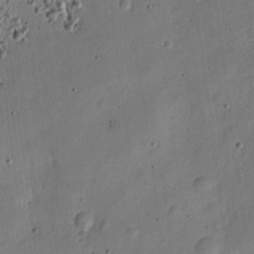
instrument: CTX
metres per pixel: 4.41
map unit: Nve
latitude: -25.8989
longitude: 106.5952
